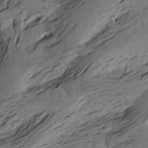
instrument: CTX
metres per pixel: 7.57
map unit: Aa
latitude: 18.0444
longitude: -144.1767
